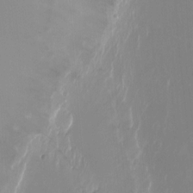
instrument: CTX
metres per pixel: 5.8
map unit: Ht
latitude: -9.8611
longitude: -45.4993
